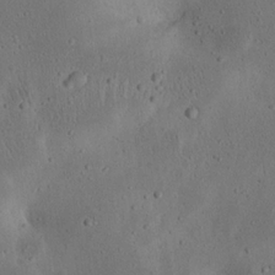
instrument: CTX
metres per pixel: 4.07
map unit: eHh
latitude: 23.1403
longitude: -70.3089
